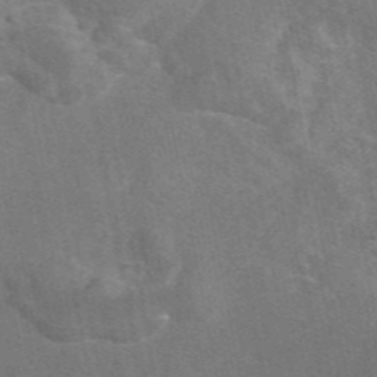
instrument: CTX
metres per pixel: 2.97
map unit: eAb
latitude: 46.3468
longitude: 116.4628
